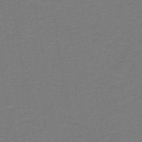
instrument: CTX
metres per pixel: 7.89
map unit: lHb
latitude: -43.1809
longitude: 53.9178
